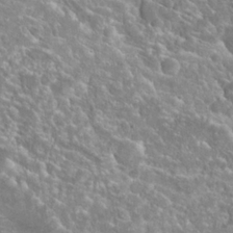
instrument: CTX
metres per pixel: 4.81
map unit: Hto
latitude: 23.3104
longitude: -39.9150
